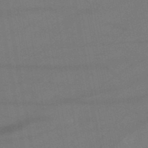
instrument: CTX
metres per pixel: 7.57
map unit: HNb
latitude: -50.9731
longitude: -39.4993
